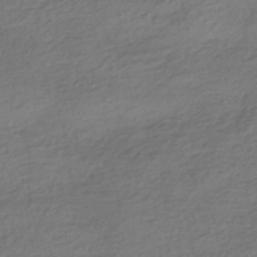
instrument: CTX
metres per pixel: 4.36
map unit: HNhu
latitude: -42.5762
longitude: 104.8030
